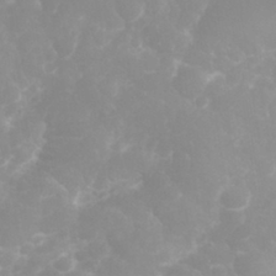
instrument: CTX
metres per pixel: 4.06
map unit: eHh
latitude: 31.6505
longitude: -63.0459
